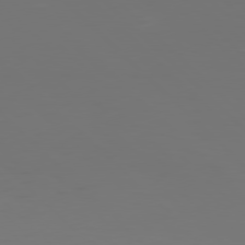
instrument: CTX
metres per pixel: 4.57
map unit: Hpe
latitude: 77.5749
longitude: -171.1592
